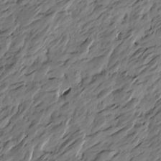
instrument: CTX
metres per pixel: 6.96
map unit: Htu
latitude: -5.2565
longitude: -177.0647
